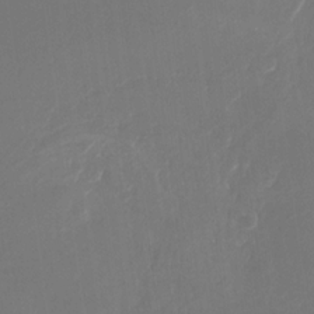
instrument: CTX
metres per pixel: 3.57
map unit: Nhu
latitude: -28.1039
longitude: -67.1403
